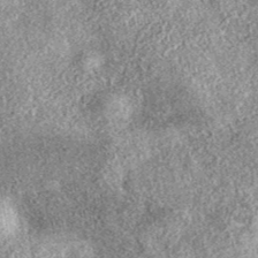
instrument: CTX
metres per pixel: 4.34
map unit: eAb
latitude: 38.6868
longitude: 106.6518
